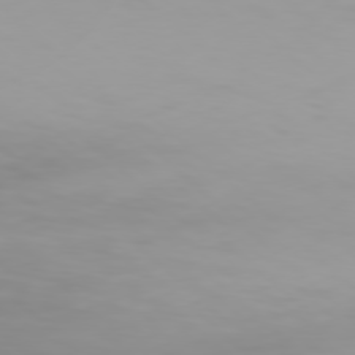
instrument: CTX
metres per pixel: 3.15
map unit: Hpe
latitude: 77.3670
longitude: -138.1578
